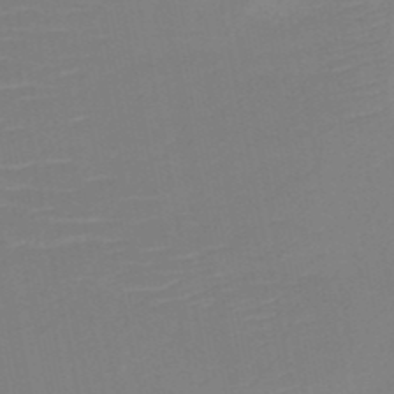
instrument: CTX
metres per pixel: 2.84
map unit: HNb
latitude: -50.5007
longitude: -45.7638
